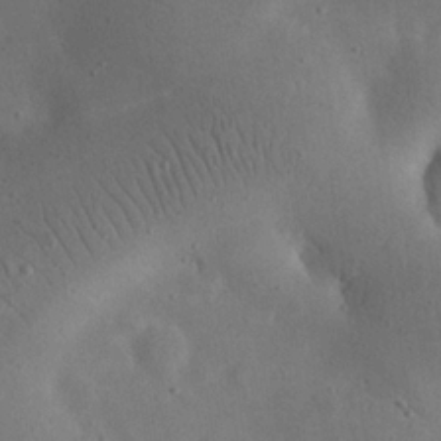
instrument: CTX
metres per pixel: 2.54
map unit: eHh
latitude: 24.2522
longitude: -67.7638
